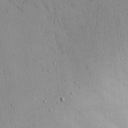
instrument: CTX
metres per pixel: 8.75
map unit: eHh
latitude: 19.5749
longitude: -72.8947
